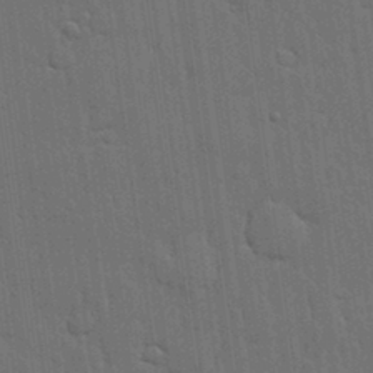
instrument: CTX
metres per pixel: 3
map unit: lHvf
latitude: 19.3481
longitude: -113.8016
